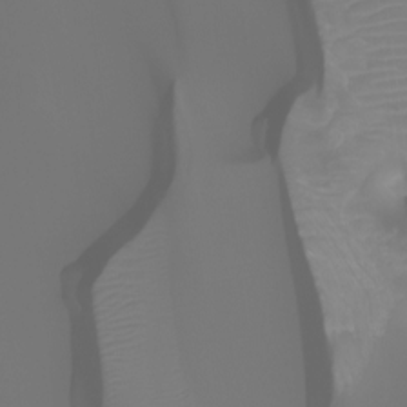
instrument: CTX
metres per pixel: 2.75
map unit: Ht
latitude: -3.4832
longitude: -61.7071
